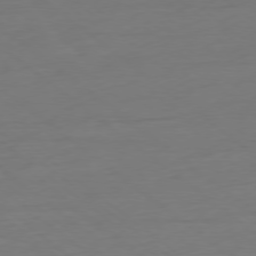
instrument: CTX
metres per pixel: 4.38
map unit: Ap
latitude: -78.5195
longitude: -76.3278
